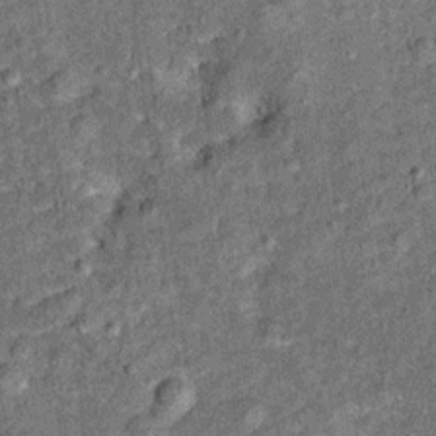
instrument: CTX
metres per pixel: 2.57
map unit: Ht
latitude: 11.2159
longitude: -38.8191
